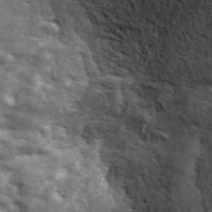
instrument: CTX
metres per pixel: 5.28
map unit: ANa
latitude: 41.7449
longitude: 16.4440
